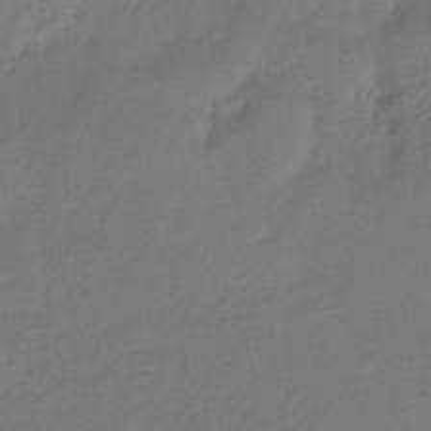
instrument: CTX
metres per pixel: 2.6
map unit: eHh
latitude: -39.1053
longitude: -26.4790
